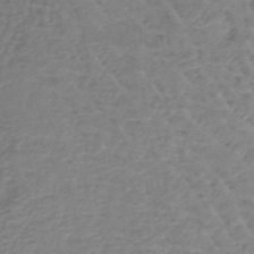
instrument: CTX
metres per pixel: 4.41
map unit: lHb
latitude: -44.7463
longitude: 73.2943
